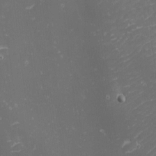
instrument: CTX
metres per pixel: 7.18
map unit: eHh
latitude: -1.4266
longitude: -80.5924
